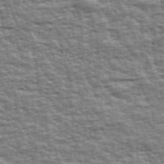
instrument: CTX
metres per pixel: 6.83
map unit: Ave
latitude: 42.4034
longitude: -113.1592
